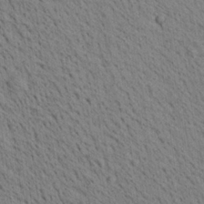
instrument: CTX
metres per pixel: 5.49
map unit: Aa
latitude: 22.0633
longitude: -138.9514
